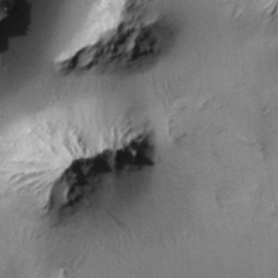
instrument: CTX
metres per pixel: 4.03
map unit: Htu
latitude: -0.0661
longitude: 173.5588
